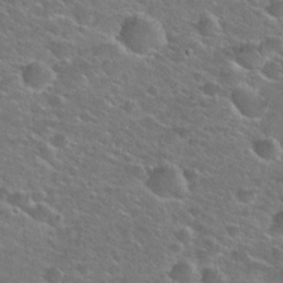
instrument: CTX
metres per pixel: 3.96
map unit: Hto
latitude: 25.5938
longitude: -49.8961
